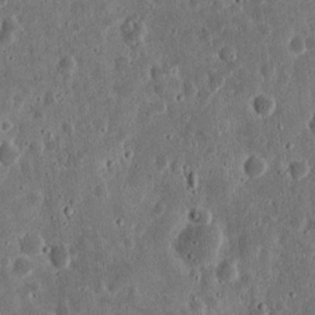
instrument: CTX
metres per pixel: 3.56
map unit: eHh
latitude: 11.5938
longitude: -73.7450
